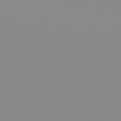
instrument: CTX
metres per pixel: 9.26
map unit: Hpe
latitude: 74.3278
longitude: -128.1578
